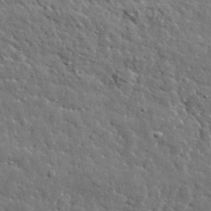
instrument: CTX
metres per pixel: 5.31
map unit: lHvf
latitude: 36.5357
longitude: -88.2523
